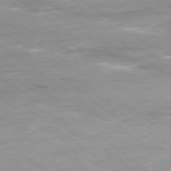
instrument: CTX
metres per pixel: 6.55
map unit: Ap
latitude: -78.8597
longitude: -91.7261
